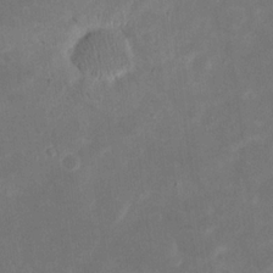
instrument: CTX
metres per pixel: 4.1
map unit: eHh
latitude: 20.5168
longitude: -70.2144
